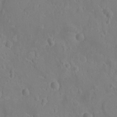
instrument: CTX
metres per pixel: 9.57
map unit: Ht
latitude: -10.1417
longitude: -23.2159
